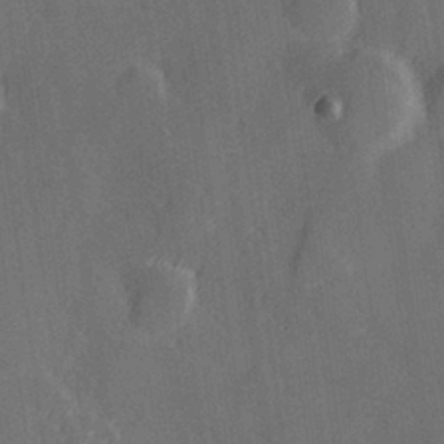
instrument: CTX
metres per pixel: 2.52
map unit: Hve
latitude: 27.8961
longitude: 145.2943
